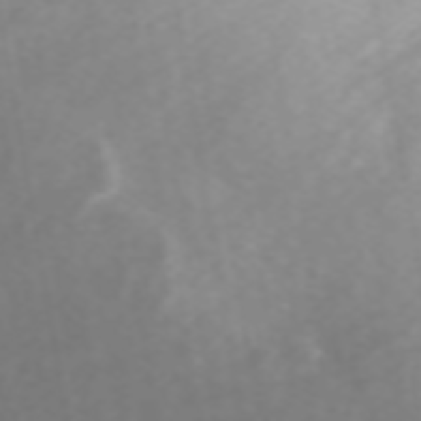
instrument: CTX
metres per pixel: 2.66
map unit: ANa
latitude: 45.1592
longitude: 22.3495
